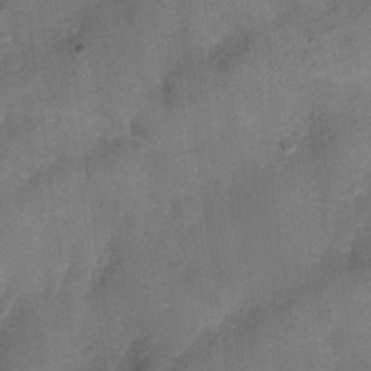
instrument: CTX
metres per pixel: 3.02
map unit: Aa
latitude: -8.3684
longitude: -71.9339
